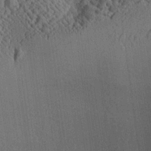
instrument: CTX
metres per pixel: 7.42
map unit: Aa
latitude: 24.9324
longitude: -134.8758
